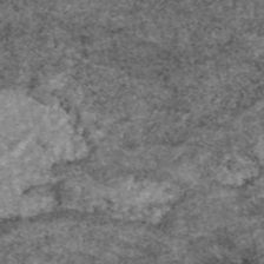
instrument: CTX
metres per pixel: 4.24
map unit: eAb
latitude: 48.6302
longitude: 105.2187
